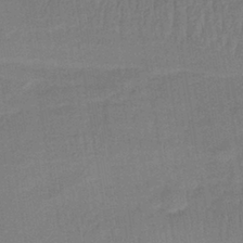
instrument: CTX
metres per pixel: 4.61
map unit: lHb
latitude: -38.5007
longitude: 58.3873
